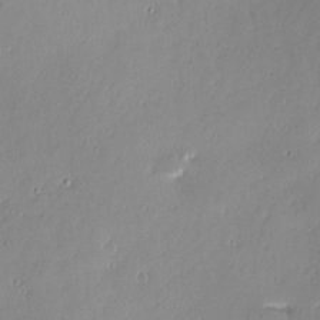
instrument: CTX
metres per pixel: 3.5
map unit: Nve
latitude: -8.0472
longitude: 172.9730
